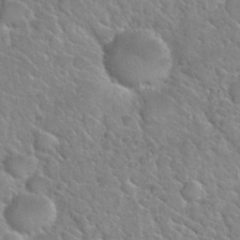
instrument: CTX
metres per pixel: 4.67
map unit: Nhu
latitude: 30.2901
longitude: -53.6883
